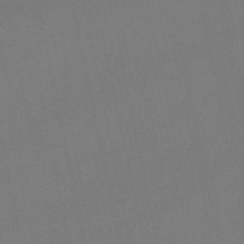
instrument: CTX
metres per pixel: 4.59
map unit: lHb
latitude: -47.3887
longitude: 61.6533
